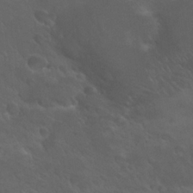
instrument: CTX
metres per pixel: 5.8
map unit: Nhu
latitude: 24.3845
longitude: -53.0837
